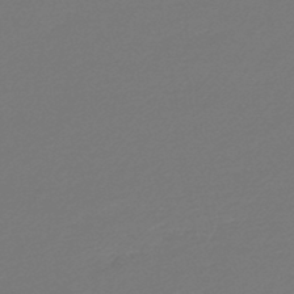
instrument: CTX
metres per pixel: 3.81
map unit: HNb
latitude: -46.0283
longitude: 56.9164
